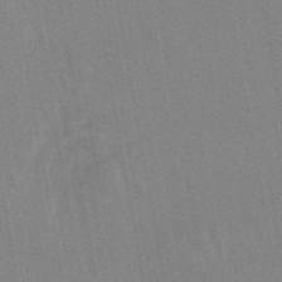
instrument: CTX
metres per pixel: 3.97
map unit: lHb
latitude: -48.1228
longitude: 73.2754
